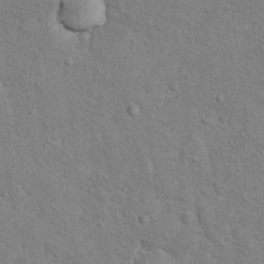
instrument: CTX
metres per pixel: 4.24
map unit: Hto
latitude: 11.1781
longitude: -37.1781
